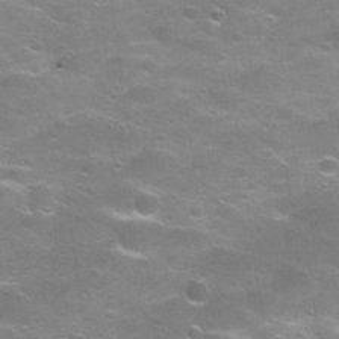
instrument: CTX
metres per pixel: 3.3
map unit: Nhu
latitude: 27.4615
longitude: -50.2522
